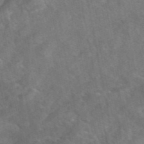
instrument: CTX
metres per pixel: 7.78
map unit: eAb
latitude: 46.7247
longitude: 127.3509
